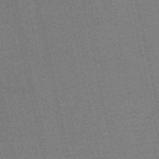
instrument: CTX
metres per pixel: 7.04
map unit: HNb
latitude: -52.4818
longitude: -47.7072
